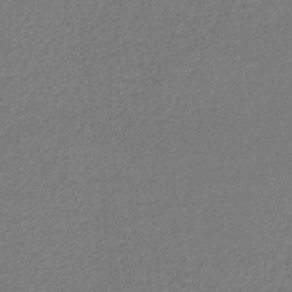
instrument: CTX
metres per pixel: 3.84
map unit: eHb
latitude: -32.2173
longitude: 69.0297
